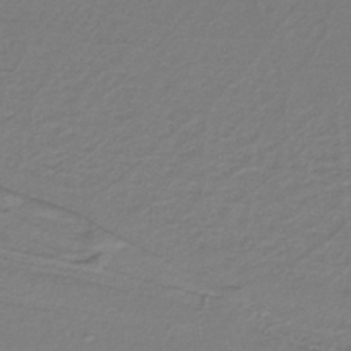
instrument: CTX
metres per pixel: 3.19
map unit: lHb
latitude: -41.7100
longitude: 51.8611
